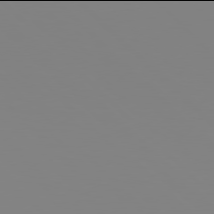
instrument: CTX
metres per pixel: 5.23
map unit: Hpe
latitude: 77.9906
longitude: -161.8016
